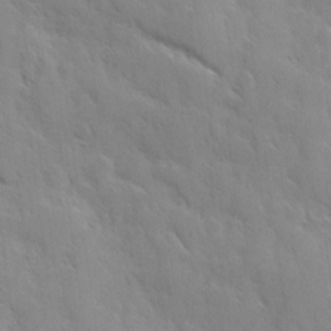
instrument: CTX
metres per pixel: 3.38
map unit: Ave
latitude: 10.2523
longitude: -103.2159
